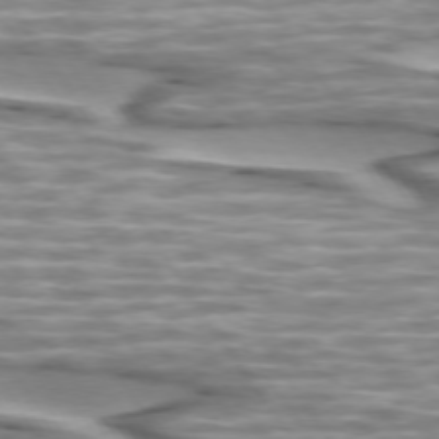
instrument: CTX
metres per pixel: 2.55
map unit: lApd
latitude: 74.1767
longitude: -57.2914
